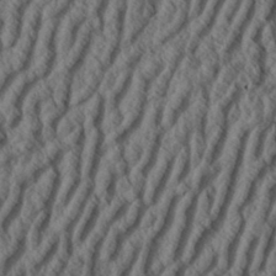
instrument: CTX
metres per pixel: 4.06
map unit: Aa
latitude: 34.0255
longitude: -139.1970
